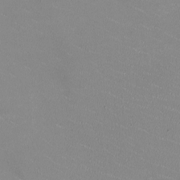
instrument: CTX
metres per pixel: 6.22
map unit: HNhu
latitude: -1.7856
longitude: -2.6679
